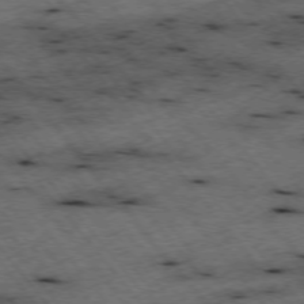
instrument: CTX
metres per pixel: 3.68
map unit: Hpe
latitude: -75.4266
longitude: -17.0270
